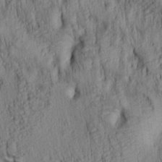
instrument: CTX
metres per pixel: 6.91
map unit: lAa
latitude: 6.4223
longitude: -114.9135
